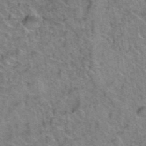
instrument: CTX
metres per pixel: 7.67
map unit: Hto
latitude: 38.1578
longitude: -45.7638
